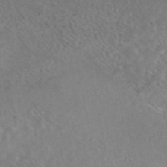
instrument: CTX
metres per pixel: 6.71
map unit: eAb
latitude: 44.8569
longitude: 115.4265
